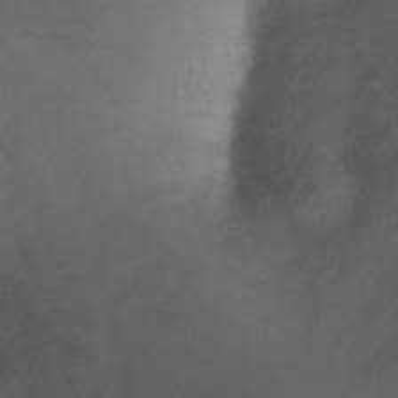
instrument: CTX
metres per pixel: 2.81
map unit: Ht
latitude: 0.4979
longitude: -36.4790
